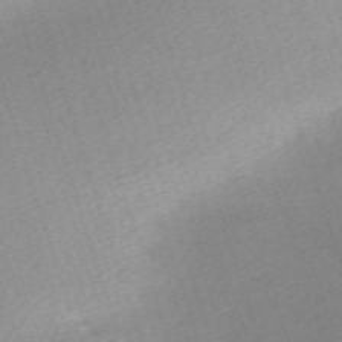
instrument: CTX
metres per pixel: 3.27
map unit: eHh
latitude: -62.6707
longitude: 53.5210
